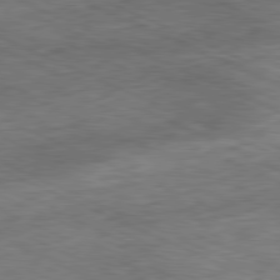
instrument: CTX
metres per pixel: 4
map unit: Ap
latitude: -81.2943
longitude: -90.7813
